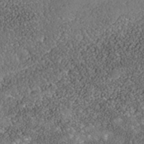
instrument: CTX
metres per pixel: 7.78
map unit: Nhe
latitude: -39.6722
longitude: -117.6694
